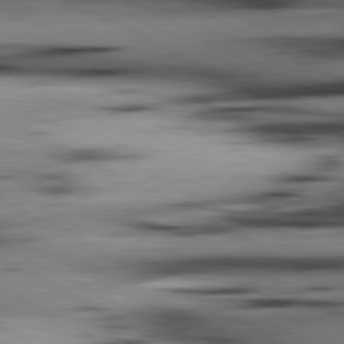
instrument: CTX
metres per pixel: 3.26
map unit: lApd
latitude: 80.7057
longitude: 156.5951
